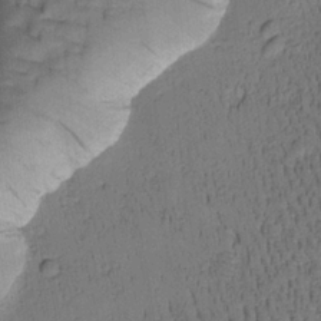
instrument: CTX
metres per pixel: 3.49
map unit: Htu
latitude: -2.5573
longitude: 173.2187
